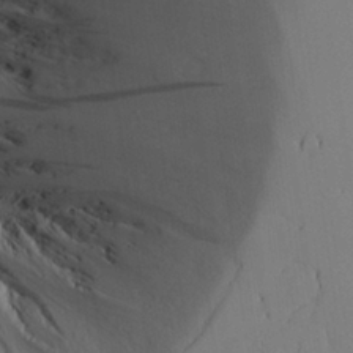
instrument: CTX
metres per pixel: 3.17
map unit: Aa
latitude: 25.1781
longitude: -132.4034
